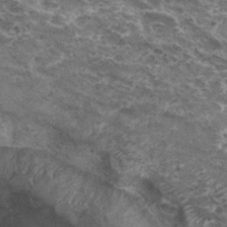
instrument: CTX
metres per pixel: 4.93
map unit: Hto
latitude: 30.4601
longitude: -45.1970
